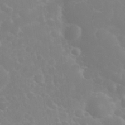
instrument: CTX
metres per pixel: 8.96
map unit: eHh
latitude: 32.4790
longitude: -60.6301
